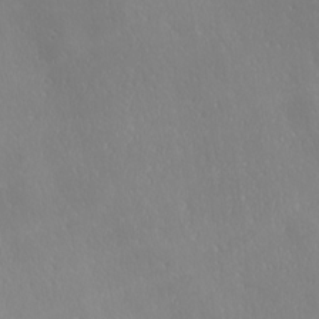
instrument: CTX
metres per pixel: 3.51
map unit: Ave
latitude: 20.7247
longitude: -137.8395
